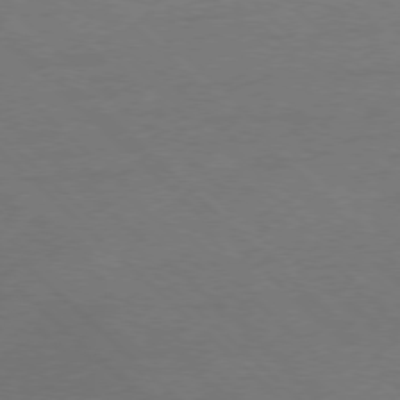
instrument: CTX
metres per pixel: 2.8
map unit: Ap
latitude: -78.0661
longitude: -69.1025
